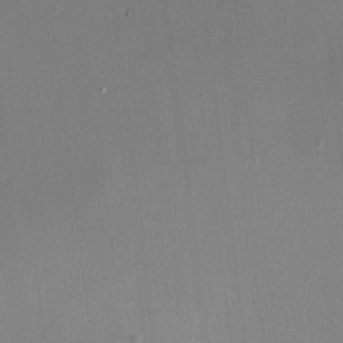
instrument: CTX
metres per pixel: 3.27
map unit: HNhu
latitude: 6.4412
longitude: 7.7855
